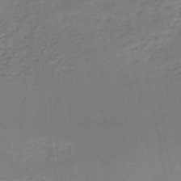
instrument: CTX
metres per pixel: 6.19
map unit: HNb
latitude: -48.9731
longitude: -39.6883
